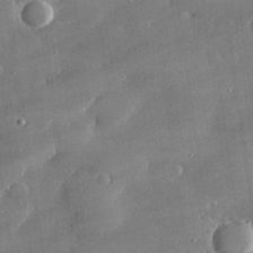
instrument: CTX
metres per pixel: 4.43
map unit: lHvf
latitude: 30.9892
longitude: -93.3103
